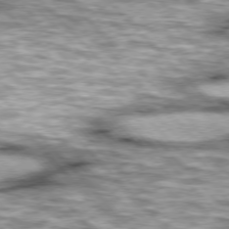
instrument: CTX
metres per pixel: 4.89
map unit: lApd
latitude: 76.5356
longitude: -50.5734
